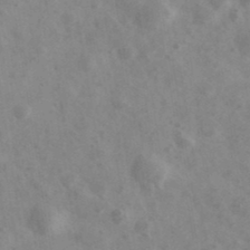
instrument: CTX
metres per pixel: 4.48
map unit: Ave
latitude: 38.8380
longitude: -107.2159
